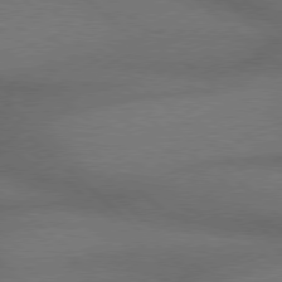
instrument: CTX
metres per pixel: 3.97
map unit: Hpe
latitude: 77.8016
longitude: -157.1403
